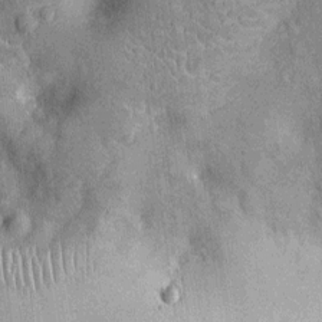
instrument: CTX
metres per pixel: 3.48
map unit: Ht
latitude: -12.6141
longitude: -23.9717
